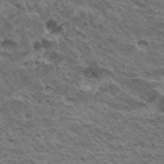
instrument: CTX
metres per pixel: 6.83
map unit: Hto
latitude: 32.4223
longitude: -39.8205
